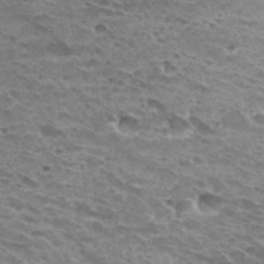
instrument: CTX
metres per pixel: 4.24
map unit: Hto
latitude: 32.4601
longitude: -40.5167
